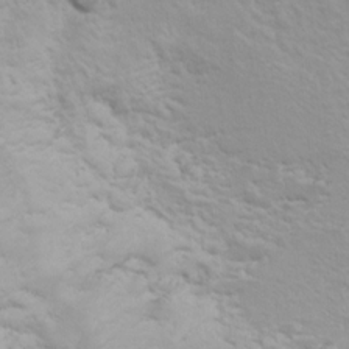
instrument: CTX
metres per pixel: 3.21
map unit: Hto
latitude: 7.8961
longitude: -31.1404
